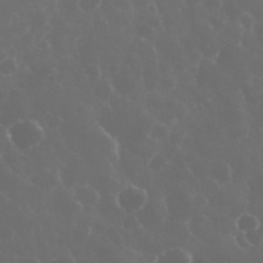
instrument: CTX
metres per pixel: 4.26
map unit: eHh
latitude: 33.9717
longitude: -59.8583
